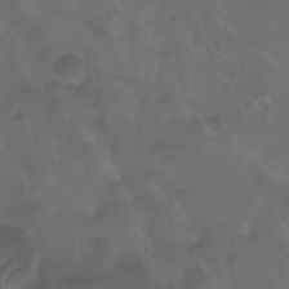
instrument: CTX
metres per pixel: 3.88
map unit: Nhu
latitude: -12.5574
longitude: -41.8016
